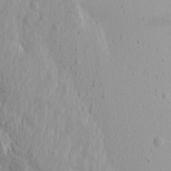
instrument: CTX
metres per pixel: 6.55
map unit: Aa
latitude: 13.6127
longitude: -142.2523
